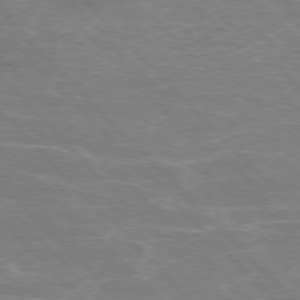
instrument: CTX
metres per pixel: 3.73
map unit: Hpe
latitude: -76.8975
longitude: -12.1200
